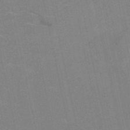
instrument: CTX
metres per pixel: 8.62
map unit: HNb
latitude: -52.1227
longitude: -43.8394
